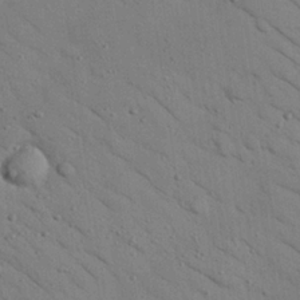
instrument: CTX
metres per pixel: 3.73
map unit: Nhu
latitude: 24.3278
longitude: -74.3845
